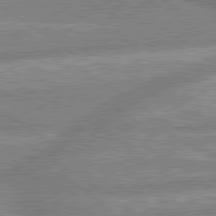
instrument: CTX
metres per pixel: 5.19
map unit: lApd
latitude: 80.1956
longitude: -164.1956
